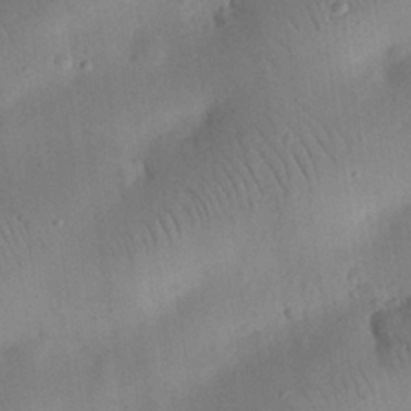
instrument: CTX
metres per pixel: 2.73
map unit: eHh
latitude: 25.4804
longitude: -68.1389
